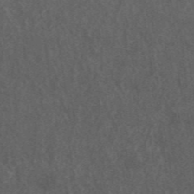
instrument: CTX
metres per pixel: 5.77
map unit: ANa
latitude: 46.2145
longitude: 27.2187
